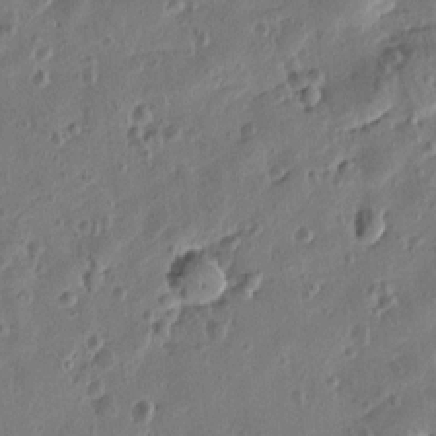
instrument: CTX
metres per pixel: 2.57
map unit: Htu
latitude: 0.3089
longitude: -177.8394
